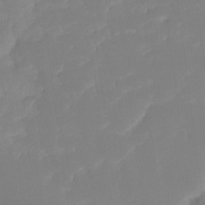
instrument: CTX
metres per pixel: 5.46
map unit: Nhu
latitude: -15.4833
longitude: -53.4238
